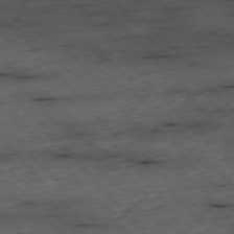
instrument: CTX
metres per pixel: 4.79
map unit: Ap
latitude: -76.2928
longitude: -87.6883
